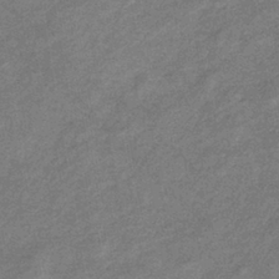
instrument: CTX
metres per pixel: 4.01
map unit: eHb
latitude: -38.9920
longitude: 80.4062
